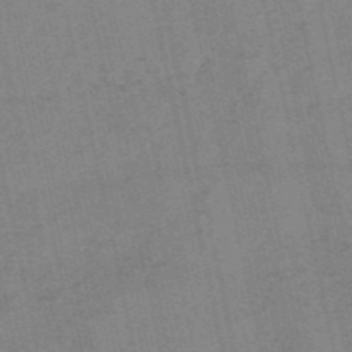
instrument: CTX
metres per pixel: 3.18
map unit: HNb
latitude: -54.2362
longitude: -42.5735
